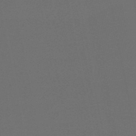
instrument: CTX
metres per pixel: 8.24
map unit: HNb
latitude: -47.4643
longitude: 56.1795
